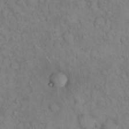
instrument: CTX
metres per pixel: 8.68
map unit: eHh
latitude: 16.1011
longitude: -63.4994
